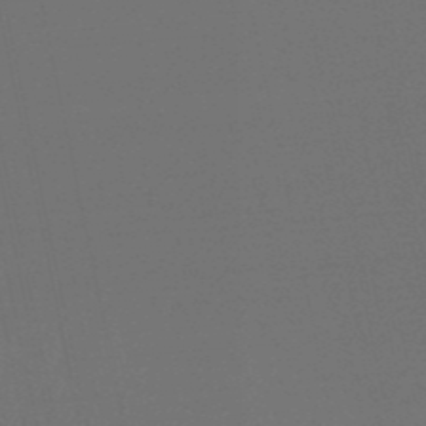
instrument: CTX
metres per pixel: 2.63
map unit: eHb
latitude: -50.6518
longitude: 71.6911
